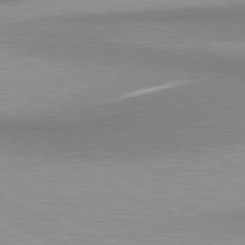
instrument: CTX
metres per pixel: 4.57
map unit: lApd
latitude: 80.8569
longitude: 157.7289
